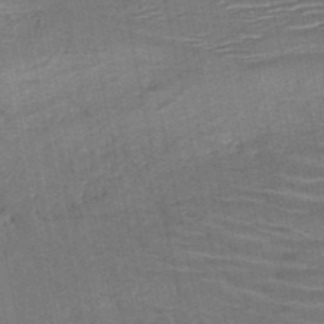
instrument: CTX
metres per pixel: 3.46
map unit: HNb
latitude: -51.0297
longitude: -47.5560
